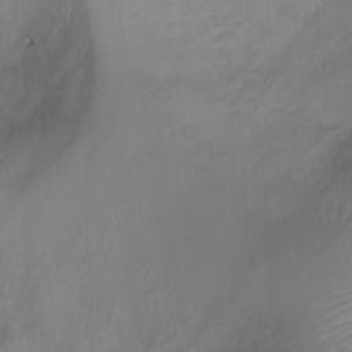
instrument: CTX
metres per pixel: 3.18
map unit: Ht
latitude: -4.9163
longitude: -19.1592
